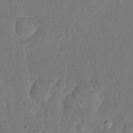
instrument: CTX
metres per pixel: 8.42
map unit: eHh
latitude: 18.0822
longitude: -62.4979
